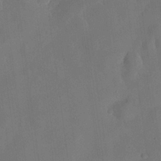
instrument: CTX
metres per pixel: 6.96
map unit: Nhu
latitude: 25.8205
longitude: -73.0459
